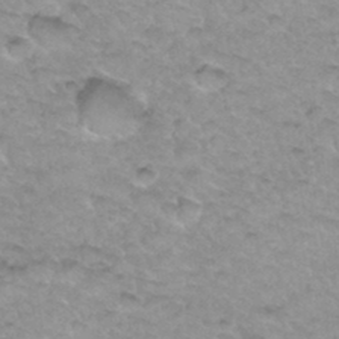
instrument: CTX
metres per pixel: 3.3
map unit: Hto
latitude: 34.7624
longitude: -48.5546
